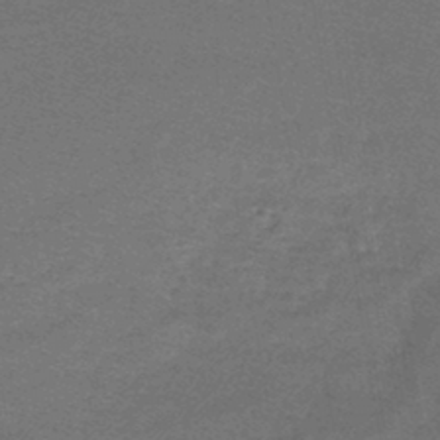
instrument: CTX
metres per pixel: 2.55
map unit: lHb
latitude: -45.4265
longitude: 57.2754
